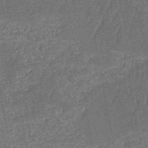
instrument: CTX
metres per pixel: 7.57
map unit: HNb
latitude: -51.6533
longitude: -49.5560
